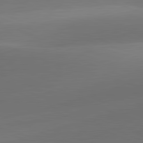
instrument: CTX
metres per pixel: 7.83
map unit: lApd
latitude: 81.8205
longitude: 129.3888
